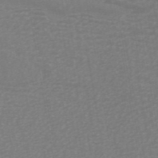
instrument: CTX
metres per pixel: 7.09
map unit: ANa
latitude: 44.8002
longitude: 27.8422
